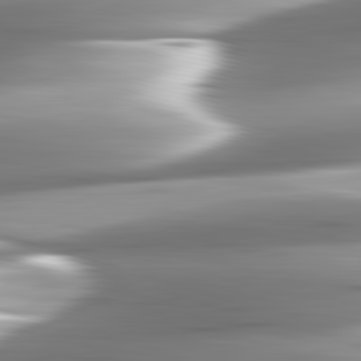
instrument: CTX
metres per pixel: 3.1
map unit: lApd
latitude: 82.8191
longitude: -140.1011
